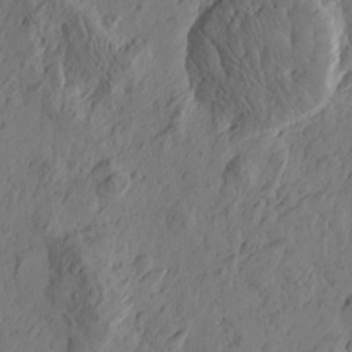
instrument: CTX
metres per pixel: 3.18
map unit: Htu
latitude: -3.3131
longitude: -178.3090
